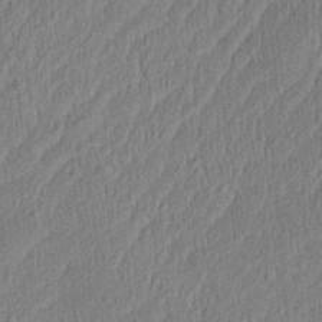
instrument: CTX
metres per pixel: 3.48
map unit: Aa
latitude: 28.4601
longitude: -138.3278
